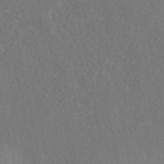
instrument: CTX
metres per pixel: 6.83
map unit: eAb
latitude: 42.5357
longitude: 104.8786
